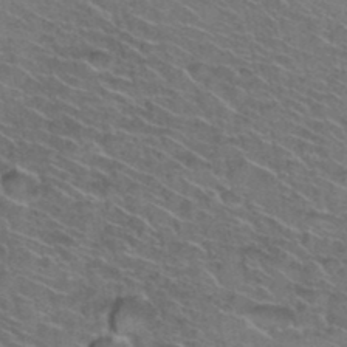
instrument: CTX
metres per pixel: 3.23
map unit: Hto
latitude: 36.5735
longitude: -46.0444
